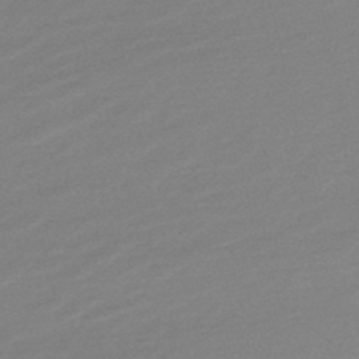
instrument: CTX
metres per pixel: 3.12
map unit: lHb
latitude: -46.4818
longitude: 60.4440
